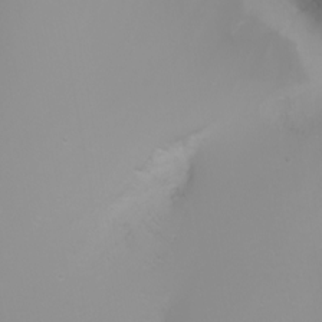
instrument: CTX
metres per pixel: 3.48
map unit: Htu
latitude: -4.4818
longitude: -89.7261
